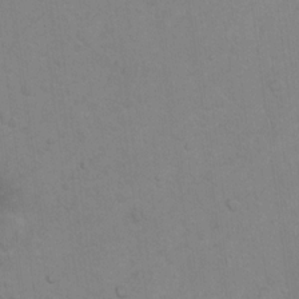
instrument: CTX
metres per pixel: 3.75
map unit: Nhu
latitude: 10.3845
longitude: -25.6693
